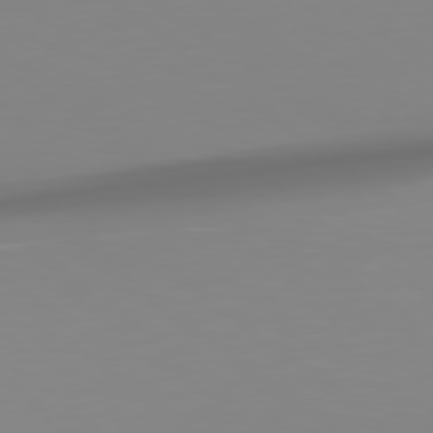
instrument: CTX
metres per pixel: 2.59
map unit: Hpe
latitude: 78.8380
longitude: -142.2901
